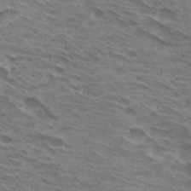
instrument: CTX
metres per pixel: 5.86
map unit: Hto
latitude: 30.7813
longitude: -44.6301
